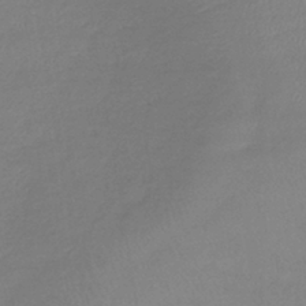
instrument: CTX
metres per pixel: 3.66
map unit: lHb
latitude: -40.8786
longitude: 74.3496
